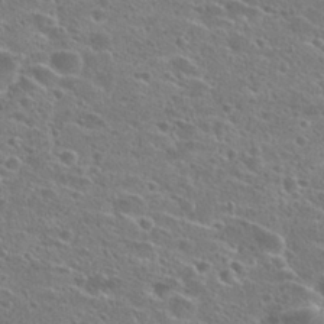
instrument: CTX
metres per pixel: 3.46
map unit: Hto
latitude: 26.3656
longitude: -45.6694
